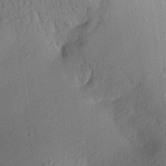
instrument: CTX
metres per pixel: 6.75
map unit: Aa
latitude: 19.3103
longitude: -144.4601
